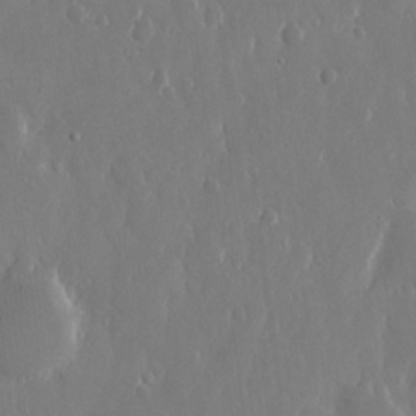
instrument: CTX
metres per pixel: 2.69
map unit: eHh
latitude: 13.7072
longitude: -71.4804
